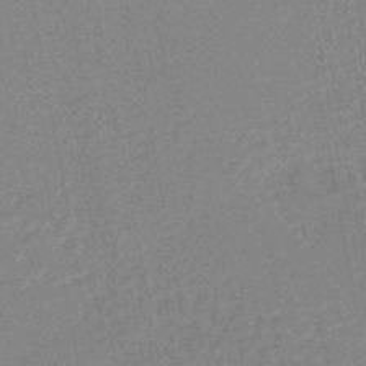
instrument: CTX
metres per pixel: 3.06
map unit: HNhu
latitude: -47.1431
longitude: 98.8408
